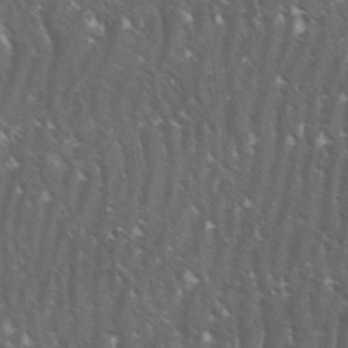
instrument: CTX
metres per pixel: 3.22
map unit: eHh
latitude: 33.5371
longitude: -140.6112
